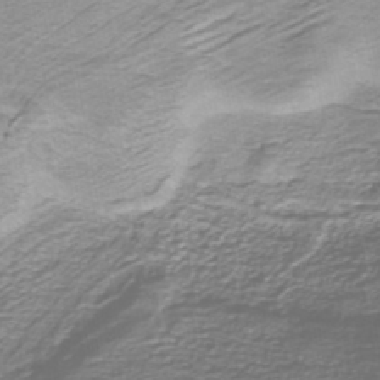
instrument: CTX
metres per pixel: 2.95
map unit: lHb
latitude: -41.5588
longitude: 55.1809
